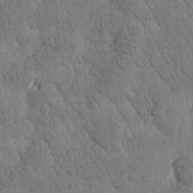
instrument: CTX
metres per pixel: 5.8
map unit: Htu
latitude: -0.9920
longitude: 174.7463
